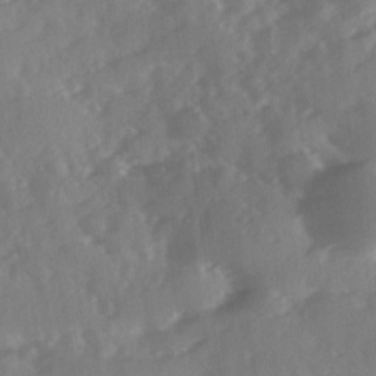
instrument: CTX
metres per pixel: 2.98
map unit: Ave
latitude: 11.3482
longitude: -102.6679
